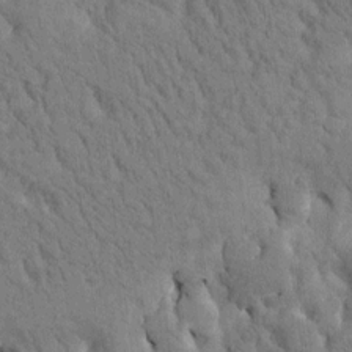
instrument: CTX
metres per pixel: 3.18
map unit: Htu
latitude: 0.8947
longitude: 174.3117
